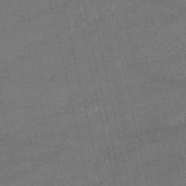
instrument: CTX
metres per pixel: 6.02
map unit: HNb
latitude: -52.6518
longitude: -40.7057
